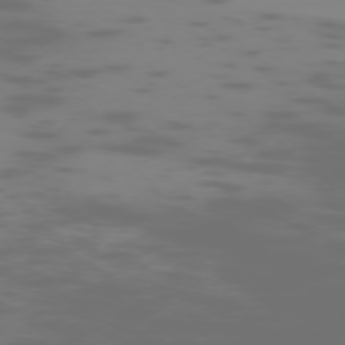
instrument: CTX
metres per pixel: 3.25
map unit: Hpe
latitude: -73.8422
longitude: 5.8233
